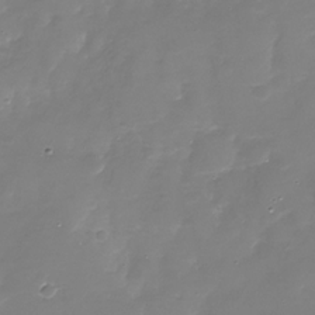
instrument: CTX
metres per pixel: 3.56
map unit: Nhu
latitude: -28.6896
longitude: -68.1956
